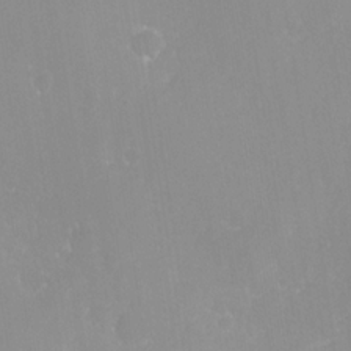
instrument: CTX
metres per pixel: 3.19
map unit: Ave
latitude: -11.1620
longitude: -121.0081
